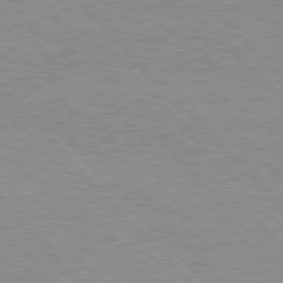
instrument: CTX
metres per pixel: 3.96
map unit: Hpe
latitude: 76.7624
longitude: -152.3845
